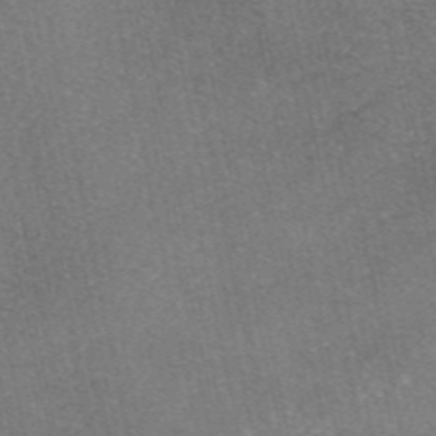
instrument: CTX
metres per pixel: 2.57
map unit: eAb
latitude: 47.2537
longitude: 105.0297
